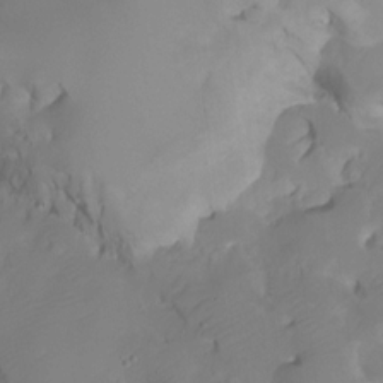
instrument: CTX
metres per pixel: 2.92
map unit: HNhu
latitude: -23.8045
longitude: 50.2739
